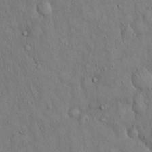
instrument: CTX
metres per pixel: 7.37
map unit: Hto
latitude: 15.1781
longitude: -58.1956
